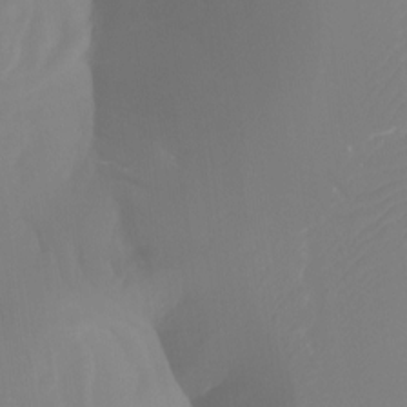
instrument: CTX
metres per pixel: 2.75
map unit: Htu
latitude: -12.8975
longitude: -47.6505
